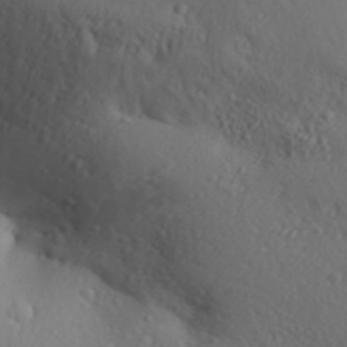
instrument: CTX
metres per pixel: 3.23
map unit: Aa
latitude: 31.4238
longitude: -146.1767
